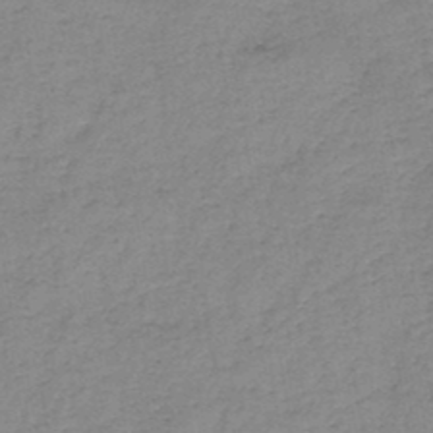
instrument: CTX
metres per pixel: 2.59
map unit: HNb
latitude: -46.0661
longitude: -38.0633
